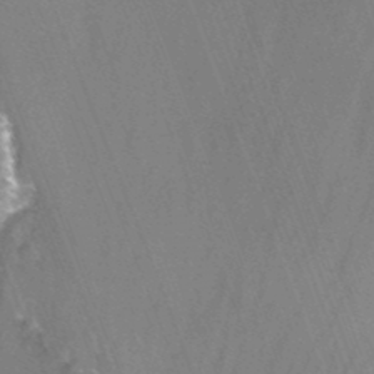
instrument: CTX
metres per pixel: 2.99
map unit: Nhu
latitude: -12.8597
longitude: -66.4034
